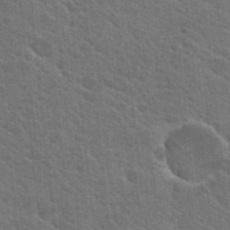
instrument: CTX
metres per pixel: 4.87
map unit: Hto
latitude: 25.7638
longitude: -36.8947
